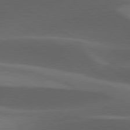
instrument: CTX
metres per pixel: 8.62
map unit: lApd
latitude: 79.3482
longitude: -50.2522
